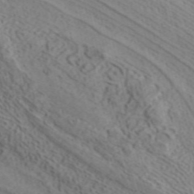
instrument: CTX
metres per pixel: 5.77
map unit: ANa
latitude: 41.1970
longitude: 34.2362
